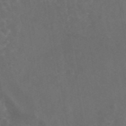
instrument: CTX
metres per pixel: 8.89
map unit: eAb
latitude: 46.5735
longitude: 126.2928
